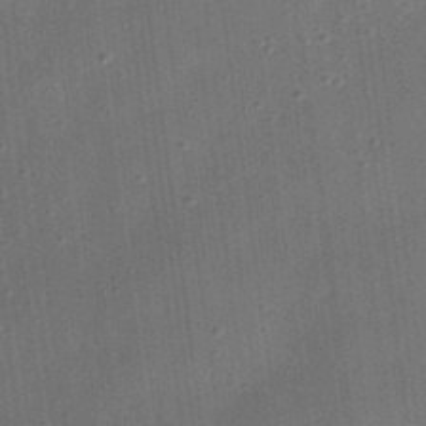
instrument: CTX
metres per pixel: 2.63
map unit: eHh
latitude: 24.5545
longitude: -70.6490
